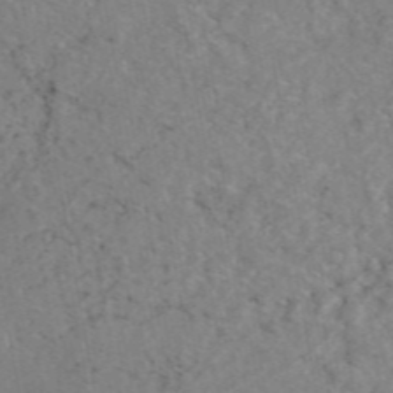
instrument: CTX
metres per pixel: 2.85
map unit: eAb
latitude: 47.0081
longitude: 113.3888
